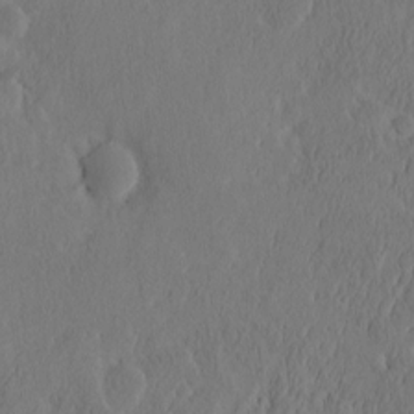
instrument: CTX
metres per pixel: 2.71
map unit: eHh
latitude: -2.7274
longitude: 16.8030
